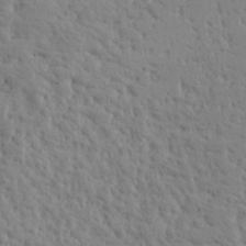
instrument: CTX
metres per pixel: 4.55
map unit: Aa
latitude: 17.8017
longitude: -143.1781
